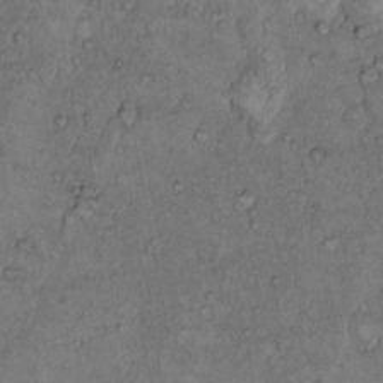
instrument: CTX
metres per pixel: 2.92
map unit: Hto
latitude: 10.1767
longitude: -58.2900
